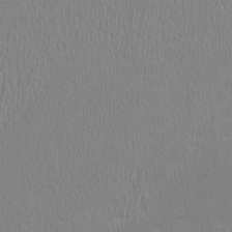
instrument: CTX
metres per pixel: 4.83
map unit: HNhu
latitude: -1.0298
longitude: 1.0676
